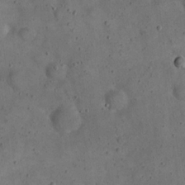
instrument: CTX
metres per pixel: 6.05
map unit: eHh
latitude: 20.2523
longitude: -61.0647
